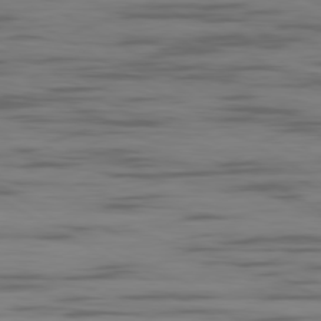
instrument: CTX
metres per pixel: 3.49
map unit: Ap
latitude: -80.2173
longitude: -101.9150
